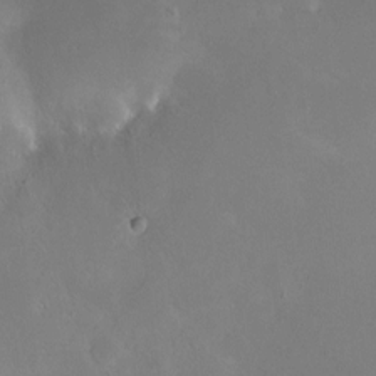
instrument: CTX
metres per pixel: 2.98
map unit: HNhu
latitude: 5.0269
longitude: 8.1795
